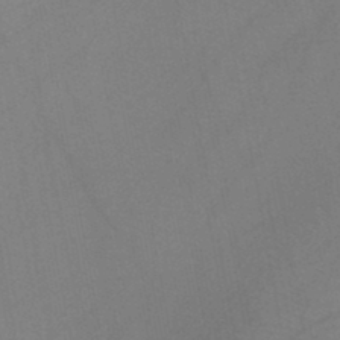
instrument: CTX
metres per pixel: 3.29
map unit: HNb
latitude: -45.8989
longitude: -40.4034
